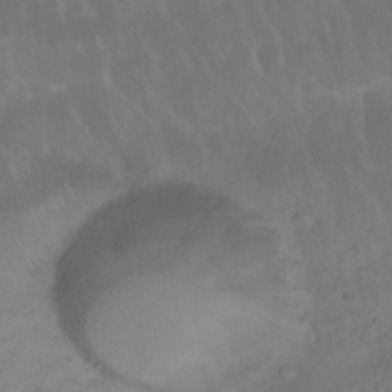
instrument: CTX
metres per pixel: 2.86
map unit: Nhu
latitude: 23.1025
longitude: -63.8017
